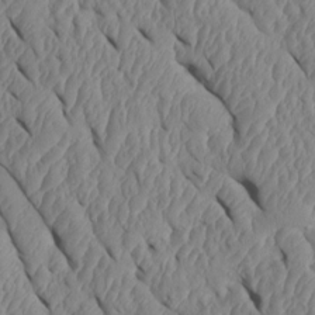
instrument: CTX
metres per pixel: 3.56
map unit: Htu
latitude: 1.7638
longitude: 148.3873
